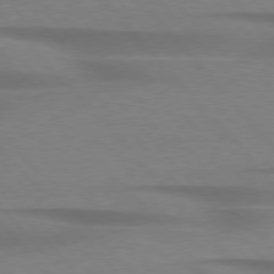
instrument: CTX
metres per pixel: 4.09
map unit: lApd
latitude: 76.5168
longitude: -86.7246
